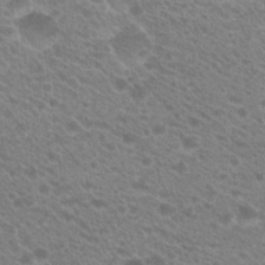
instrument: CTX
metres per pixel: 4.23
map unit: Hto
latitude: 21.8395
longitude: -37.8961
